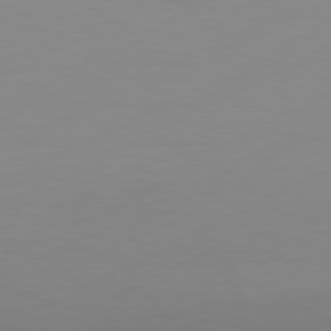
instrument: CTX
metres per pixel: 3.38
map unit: Ap
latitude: -81.1809
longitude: -84.3089
